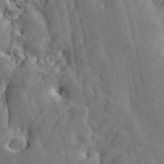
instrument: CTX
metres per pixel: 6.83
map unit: ANa
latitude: 44.9891
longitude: 44.8219
